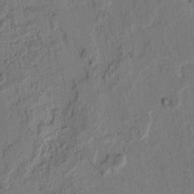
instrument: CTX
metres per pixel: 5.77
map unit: lAvf
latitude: 4.8380
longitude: 169.0486
